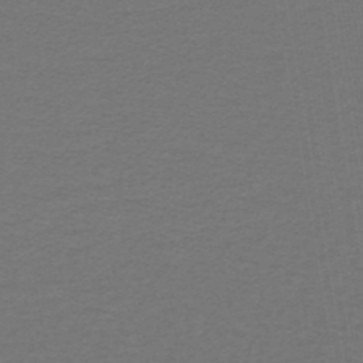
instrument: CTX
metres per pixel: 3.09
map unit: lHb
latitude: -45.8045
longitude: 71.7856
